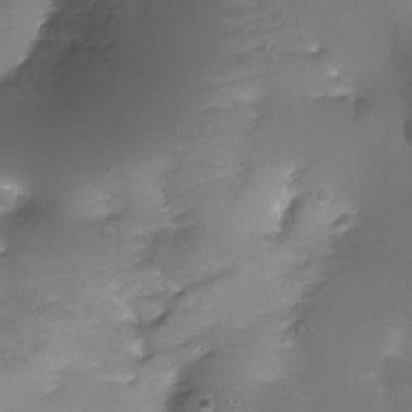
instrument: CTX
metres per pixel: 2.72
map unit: Hto
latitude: -4.5196
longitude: -35.3481
